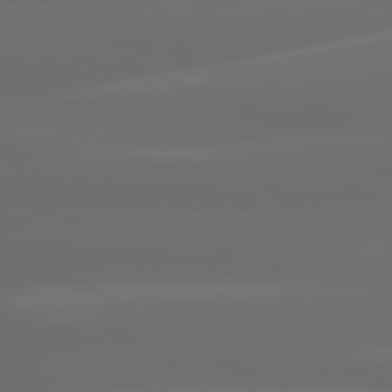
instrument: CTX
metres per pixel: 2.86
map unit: lApd
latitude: 80.5546
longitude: -136.0633
